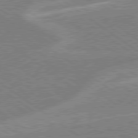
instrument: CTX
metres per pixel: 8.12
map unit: lApd
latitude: 78.9325
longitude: -164.6679
